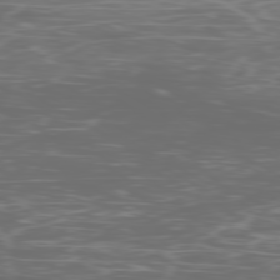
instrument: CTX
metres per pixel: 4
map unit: Ap
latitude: -79.3320
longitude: -74.7057
